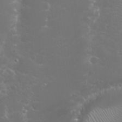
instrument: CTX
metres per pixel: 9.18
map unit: Nhu
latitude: 27.8206
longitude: -60.5545
